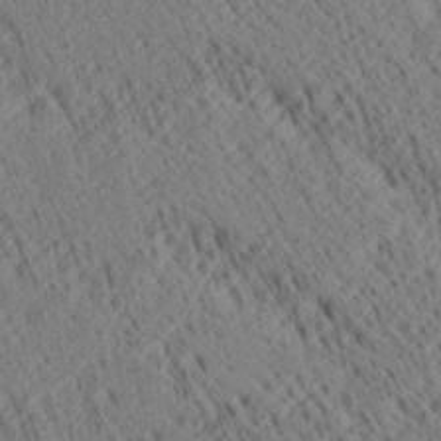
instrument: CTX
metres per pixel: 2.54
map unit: Ave
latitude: 20.7624
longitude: -139.9906
